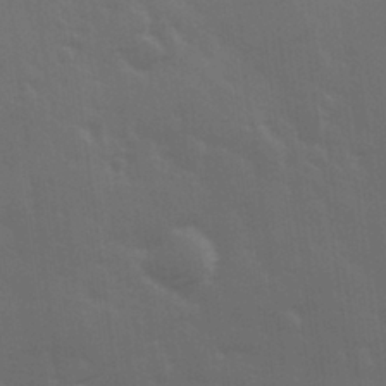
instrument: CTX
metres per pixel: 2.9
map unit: Hve
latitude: 27.3482
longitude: 146.5385
